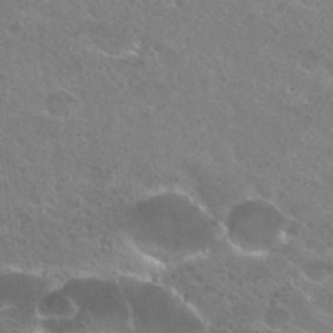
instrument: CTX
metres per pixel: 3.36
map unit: Hto
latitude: 26.1767
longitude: -36.8191
